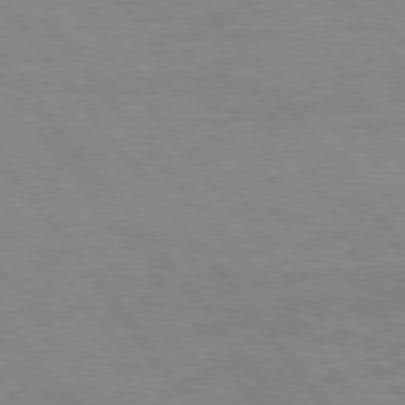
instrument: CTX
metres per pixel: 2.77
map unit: Hpe
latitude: 75.3482
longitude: -141.3292
